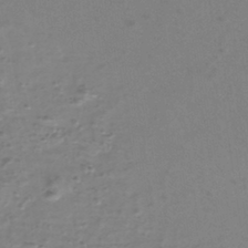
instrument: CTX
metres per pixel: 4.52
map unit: eHh
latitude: -39.7289
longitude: -29.0836
